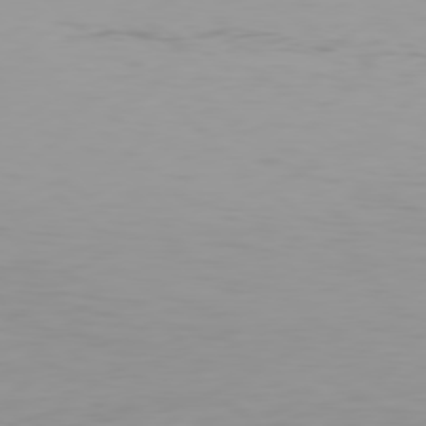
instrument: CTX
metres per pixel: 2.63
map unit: Hpe
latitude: 78.2901
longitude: -144.5546
